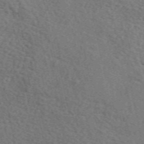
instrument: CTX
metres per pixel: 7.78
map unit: eAb
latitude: 51.2726
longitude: 113.8989
